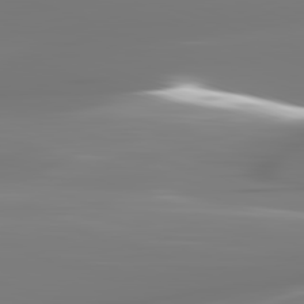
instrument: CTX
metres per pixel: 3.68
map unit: lApd
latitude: 82.4412
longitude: -145.4804
